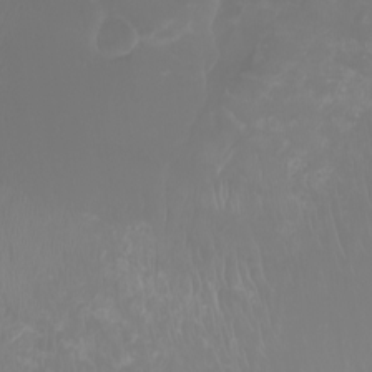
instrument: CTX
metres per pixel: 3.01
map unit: Nhu
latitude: -7.3320
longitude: -83.6504
